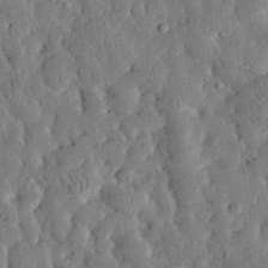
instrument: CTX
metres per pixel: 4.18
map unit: eHh
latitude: 33.0270
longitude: -75.0270
